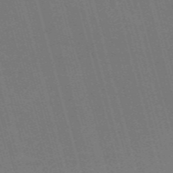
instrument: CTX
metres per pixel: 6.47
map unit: Nve
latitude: -59.4832
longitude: 62.8030
